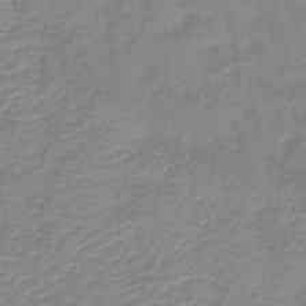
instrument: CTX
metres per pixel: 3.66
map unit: lHb
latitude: -40.5385
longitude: 76.4062
